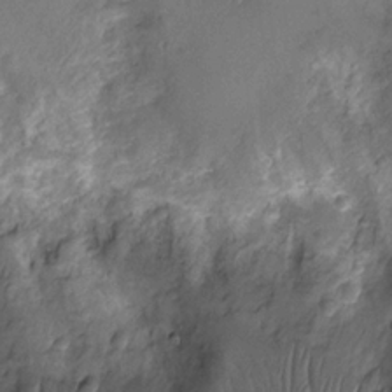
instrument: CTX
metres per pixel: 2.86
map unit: Nhu
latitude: -13.2376
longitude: -23.2159
